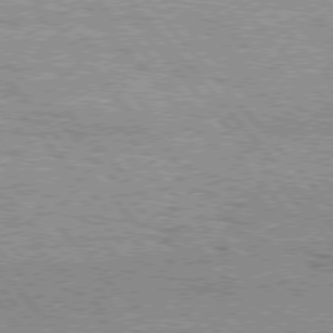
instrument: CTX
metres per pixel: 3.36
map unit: Hpe
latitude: 76.1200
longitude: -137.6316
